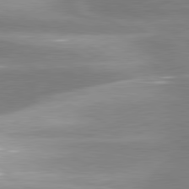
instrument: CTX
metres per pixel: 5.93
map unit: lApd
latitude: 81.0458
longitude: -134.9891
